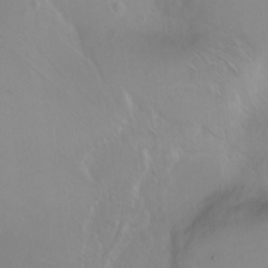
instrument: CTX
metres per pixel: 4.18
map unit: Ht
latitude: 0.5168
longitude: -44.8758
